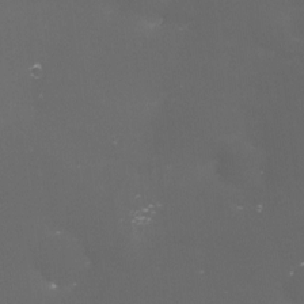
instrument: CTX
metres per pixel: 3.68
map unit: eHh
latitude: -4.7841
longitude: 19.3132
